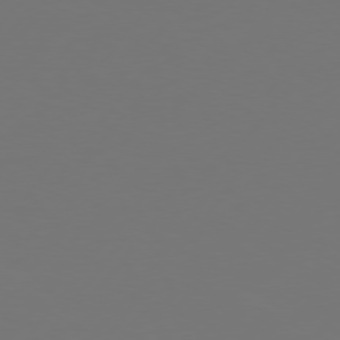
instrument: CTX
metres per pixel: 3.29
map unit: Hpe
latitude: 75.6883
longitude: -129.8961
